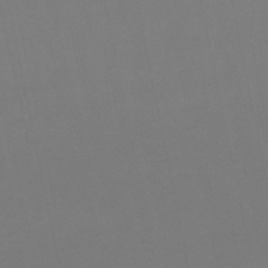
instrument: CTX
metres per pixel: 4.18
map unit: lHb
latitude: -50.0472
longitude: 81.7289
